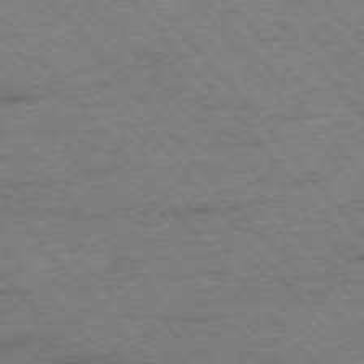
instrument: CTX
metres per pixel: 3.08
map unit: Hpe
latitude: -75.8045
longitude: -14.1767
